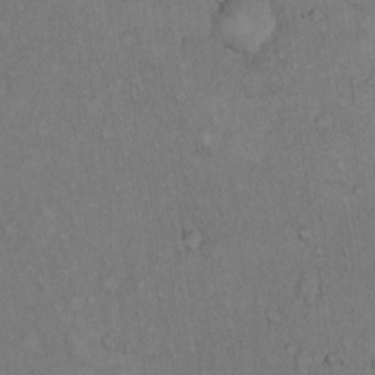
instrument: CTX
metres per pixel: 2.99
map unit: Hto
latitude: 14.9136
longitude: -61.7260
